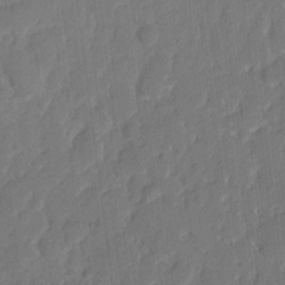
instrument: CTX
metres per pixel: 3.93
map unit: eHh
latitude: 9.0648
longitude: -65.5182
